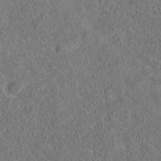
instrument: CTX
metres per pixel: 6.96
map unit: eAb
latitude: 35.4804
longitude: 107.1242
